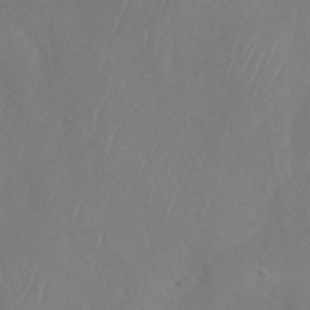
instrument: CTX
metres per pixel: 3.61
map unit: Nhu
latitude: -29.3132
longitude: -58.2523
